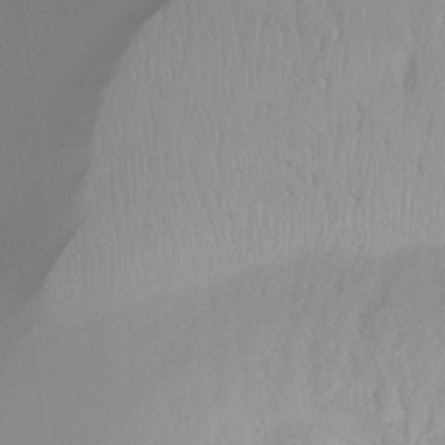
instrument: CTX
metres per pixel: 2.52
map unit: Ht
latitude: -15.5966
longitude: -45.1970
